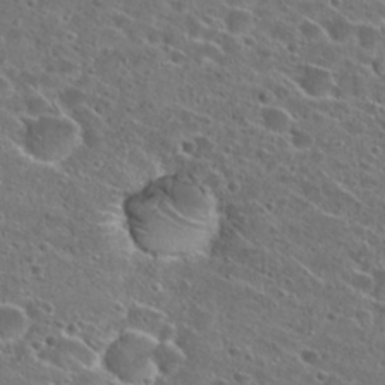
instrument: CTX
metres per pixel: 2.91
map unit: Hto
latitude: 26.1011
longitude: -46.4790
